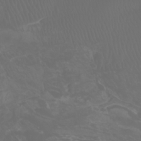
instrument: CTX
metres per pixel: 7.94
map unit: Nhu
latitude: -7.7666
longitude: -83.6693
